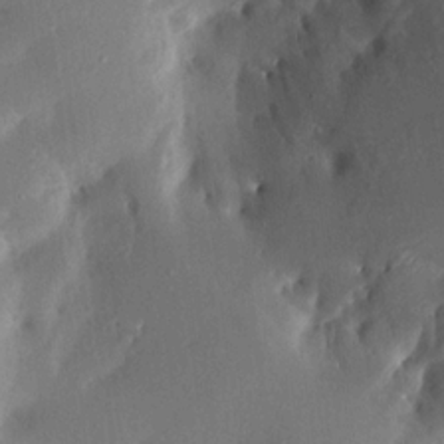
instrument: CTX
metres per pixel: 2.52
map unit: Aa
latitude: 15.5938
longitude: -148.3656
